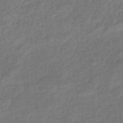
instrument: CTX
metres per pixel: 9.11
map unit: eHb
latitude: -42.6896
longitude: 83.6344
